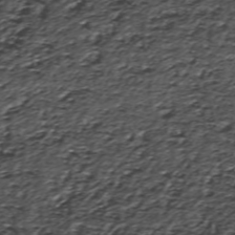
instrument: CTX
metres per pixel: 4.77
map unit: ANa
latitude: -40.5385
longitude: 103.0675
